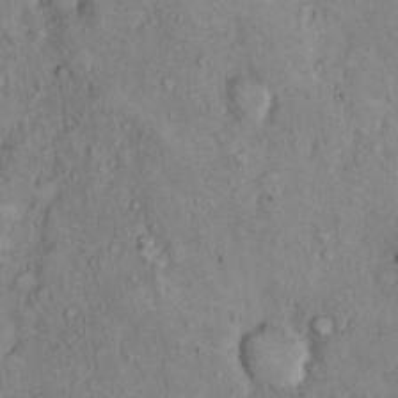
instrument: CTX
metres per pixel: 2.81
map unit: Hto
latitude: 11.0081
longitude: -60.2522
